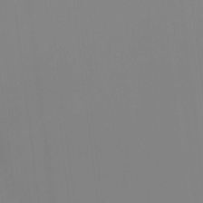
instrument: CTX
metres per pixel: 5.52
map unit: Ht
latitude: -15.0487
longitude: -48.3656
